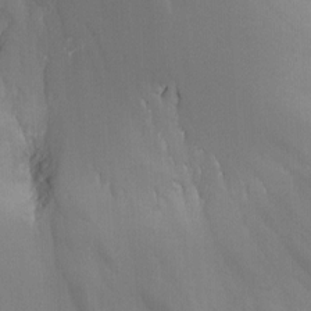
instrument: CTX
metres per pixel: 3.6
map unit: Nhu
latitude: -14.7464
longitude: -53.7261
